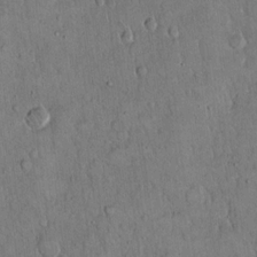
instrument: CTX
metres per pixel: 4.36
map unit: Hto
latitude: 15.1215
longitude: -57.6504
